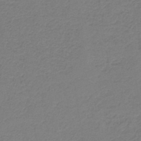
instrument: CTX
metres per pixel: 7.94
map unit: HNb
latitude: -42.3684
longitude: 49.4455
